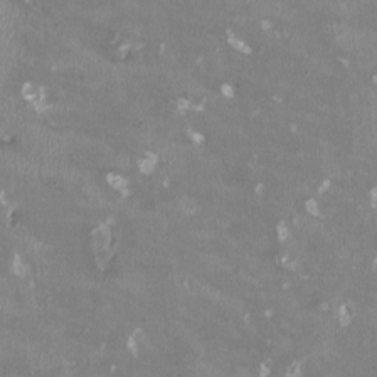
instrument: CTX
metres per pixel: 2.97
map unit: HNhu
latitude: -0.0094
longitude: -3.2348
